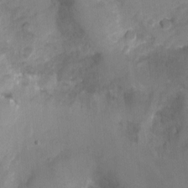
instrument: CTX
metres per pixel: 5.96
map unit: Ht
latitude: -9.2754
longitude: -24.8946
